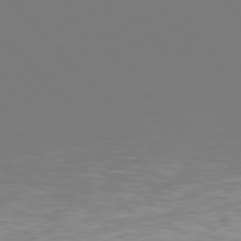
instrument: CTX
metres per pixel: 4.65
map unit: Hpe
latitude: 78.2145
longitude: -165.9339
